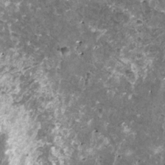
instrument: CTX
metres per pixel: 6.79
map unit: HNhu
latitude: 3.0647
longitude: 6.0850
